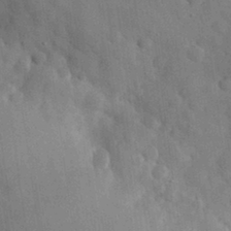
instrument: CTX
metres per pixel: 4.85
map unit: eHh
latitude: 30.7058
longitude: -72.8380
